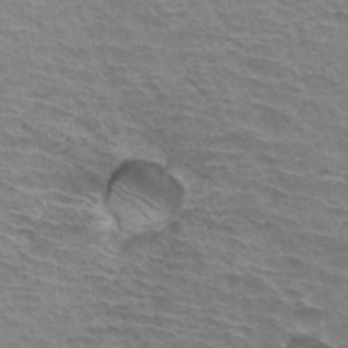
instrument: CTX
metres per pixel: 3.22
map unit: Hto
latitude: 33.8772
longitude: -43.0459
